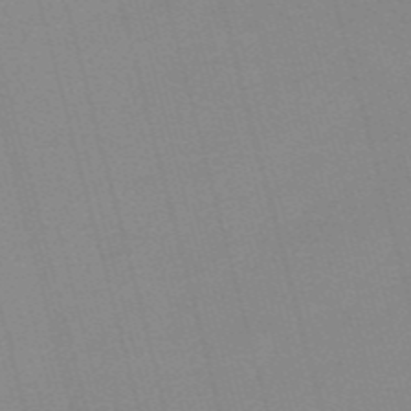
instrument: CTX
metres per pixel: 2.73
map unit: HNb
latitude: -55.0109
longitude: -45.1214
